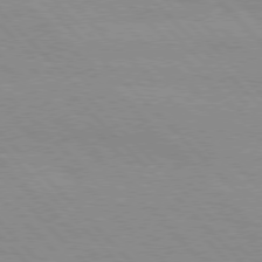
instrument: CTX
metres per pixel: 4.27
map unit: Hpe
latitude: 76.6112
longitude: -154.9136
